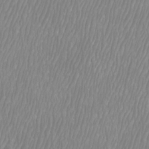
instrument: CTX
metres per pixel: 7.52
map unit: Htu
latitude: -8.6707
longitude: -75.7261
